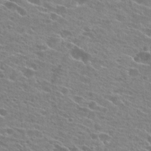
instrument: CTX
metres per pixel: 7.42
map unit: Hto
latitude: 24.1955
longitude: -42.7435
